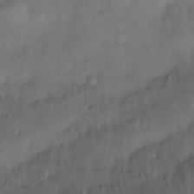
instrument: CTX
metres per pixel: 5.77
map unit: Ht
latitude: -15.4644
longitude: -45.0458
